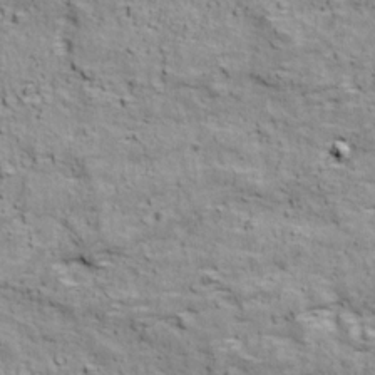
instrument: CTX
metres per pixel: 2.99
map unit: Ave
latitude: 18.1389
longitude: -134.1766
